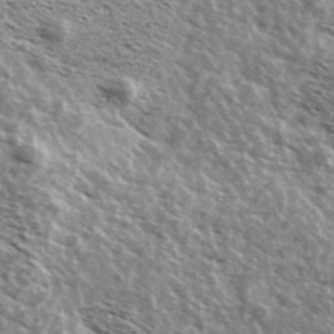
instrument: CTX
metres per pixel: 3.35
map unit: Ave
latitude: 38.6301
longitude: -108.8947
